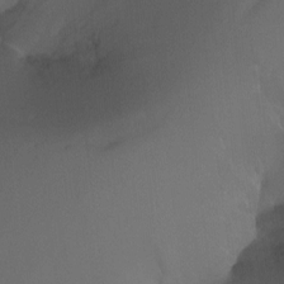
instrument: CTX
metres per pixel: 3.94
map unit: Ht
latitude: -9.8611
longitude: -37.3482
